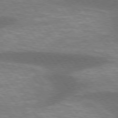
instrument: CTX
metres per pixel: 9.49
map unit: lApd
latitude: 75.4615
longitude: -57.1781
